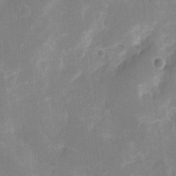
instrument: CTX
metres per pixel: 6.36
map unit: Hto
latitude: 3.2537
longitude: -33.2726
